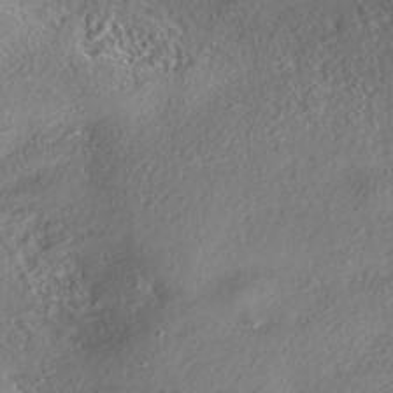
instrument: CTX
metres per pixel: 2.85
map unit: eHh
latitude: -41.6155
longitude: 121.6722
